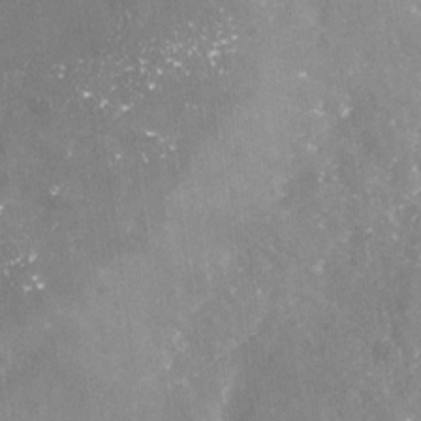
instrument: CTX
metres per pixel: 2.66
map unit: Nhu
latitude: -24.3684
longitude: -57.4426
